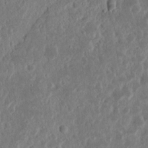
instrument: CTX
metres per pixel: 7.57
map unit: Nhu
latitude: 14.5735
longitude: -73.9339
